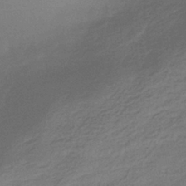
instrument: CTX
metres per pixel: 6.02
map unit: eHb
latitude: -35.6722
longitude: 81.6722
